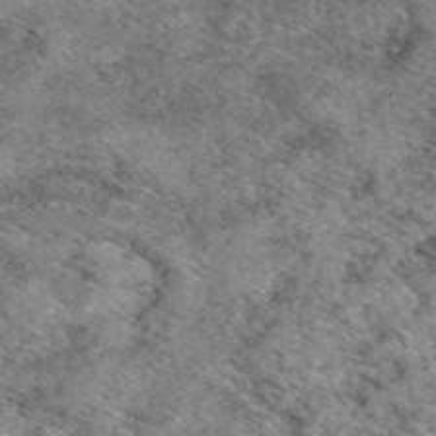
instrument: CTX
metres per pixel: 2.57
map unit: eAb
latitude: 49.8961
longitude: 109.8422
